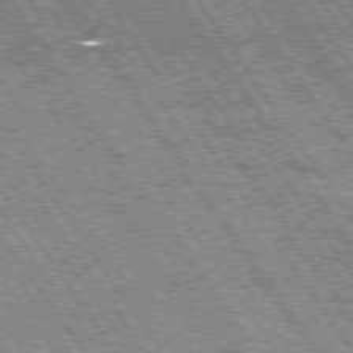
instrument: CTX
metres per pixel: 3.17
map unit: Hpe
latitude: 74.7624
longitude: -154.1767
